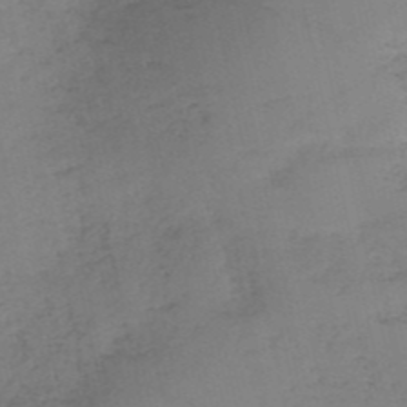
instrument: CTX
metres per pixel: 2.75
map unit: HNb
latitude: -52.7085
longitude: -39.2159
